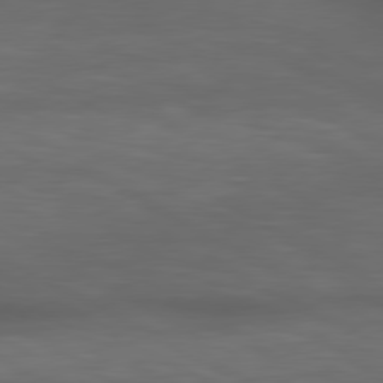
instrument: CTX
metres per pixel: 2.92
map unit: lApd
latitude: 79.1970
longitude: -119.1781
